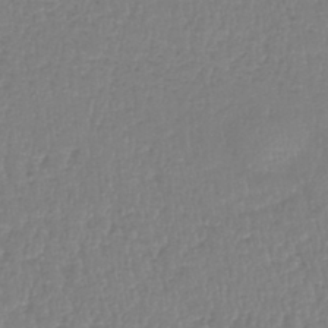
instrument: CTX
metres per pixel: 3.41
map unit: lHb
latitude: -42.2739
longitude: 74.3496
